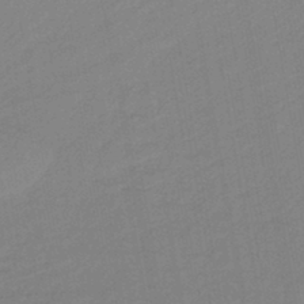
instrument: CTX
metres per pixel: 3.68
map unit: lHb
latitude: -42.8408
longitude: 68.1038
